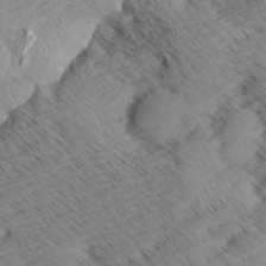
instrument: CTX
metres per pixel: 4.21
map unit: Aa
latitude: 8.6302
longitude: -140.2900
